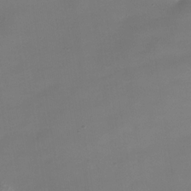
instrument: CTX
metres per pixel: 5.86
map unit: Nhe
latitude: -36.4251
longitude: -90.4412
